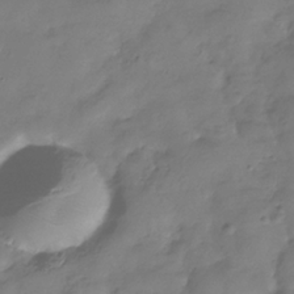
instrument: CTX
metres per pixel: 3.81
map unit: Hve
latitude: -33.1809
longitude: 91.1998
